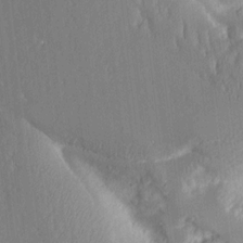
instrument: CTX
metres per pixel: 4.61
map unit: Aa
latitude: 12.1767
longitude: -125.9717
